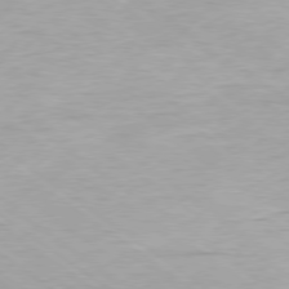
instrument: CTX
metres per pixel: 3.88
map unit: Hpe
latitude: -79.1431
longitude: 9.4832
